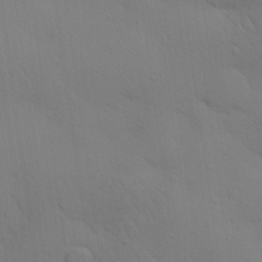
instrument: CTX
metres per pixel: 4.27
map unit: Aa
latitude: 25.5749
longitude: -143.0081
